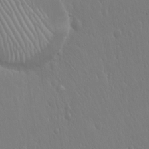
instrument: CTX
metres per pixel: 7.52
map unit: Hto
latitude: 17.7639
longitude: -58.8947
